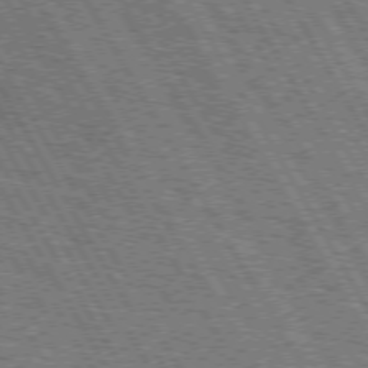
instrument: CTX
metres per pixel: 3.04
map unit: Hpe
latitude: 73.1215
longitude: -125.7260
